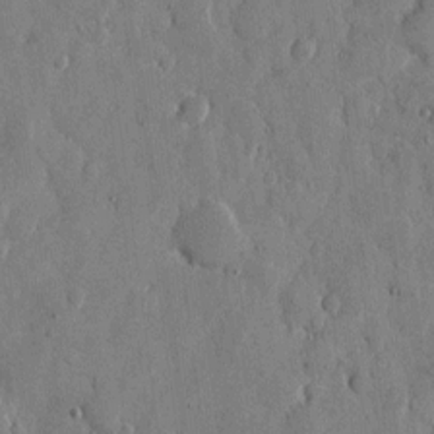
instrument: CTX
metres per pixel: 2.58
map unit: eHh
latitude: 9.3671
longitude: -67.4804
